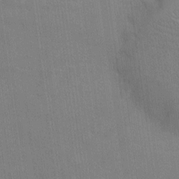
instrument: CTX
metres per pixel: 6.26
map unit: Ht
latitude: -4.6896
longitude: -14.5168
